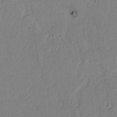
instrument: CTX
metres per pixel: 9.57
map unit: lAvf
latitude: 5.1970
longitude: 169.1809
